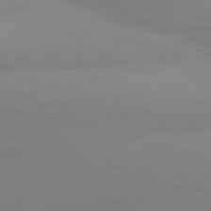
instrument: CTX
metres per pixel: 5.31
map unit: lApd
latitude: 80.1767
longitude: -153.1781
